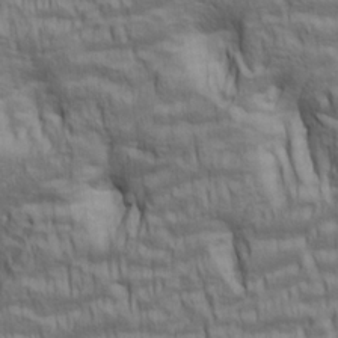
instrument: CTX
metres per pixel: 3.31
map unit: lAa
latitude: 5.5560
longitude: -115.4615
